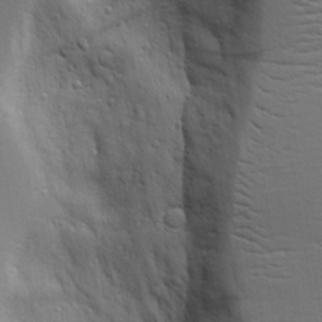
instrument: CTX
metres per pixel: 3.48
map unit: Aa
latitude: 18.9136
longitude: -125.4615
